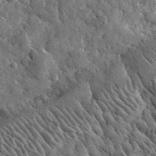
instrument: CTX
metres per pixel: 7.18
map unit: lHvf
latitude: 35.2159
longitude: -88.0822
